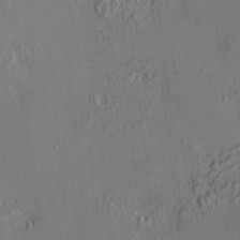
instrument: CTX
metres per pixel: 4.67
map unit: HNhu
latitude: 7.0647
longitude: 14.9542
